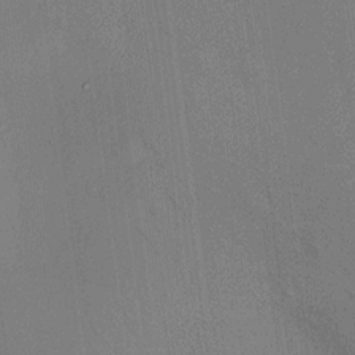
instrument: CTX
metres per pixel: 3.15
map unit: HNhu
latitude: 12.1200
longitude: 11.1620
